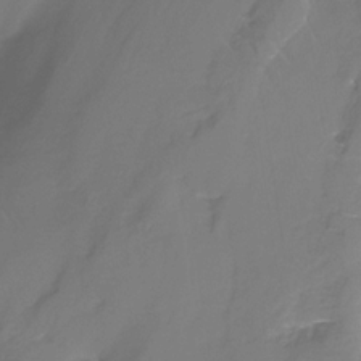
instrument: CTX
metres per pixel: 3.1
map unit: Nhe
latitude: -31.8800
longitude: -92.8947
